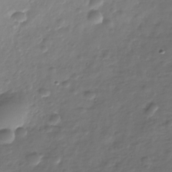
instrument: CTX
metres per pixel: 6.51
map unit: Nhe
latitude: -34.7652
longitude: -88.6680
